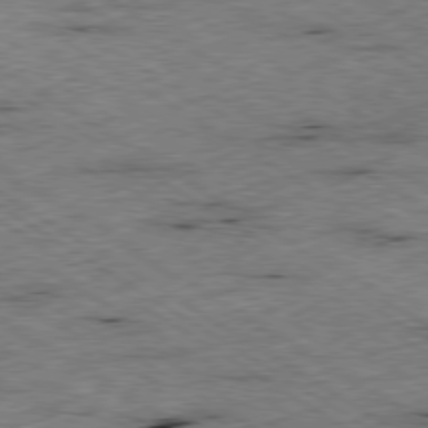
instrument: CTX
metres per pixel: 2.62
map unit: Ap
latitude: -79.9556
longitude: -51.2914
